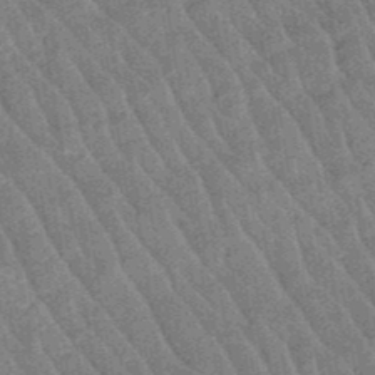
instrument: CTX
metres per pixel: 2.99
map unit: eHb
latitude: -48.6519
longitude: 85.5966
